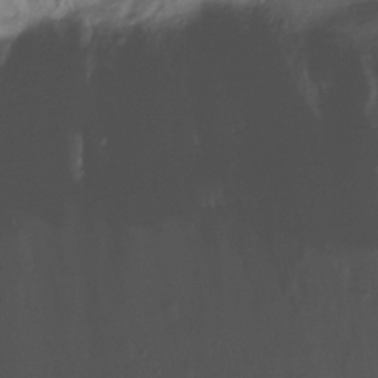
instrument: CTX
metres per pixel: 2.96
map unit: Nhu
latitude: -13.2376
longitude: -62.5168
